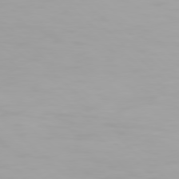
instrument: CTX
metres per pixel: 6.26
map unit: Hpe
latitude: 77.3292
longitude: -163.1592
